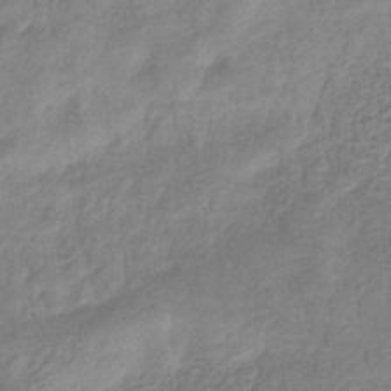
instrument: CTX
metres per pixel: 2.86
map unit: eHb
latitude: -32.0283
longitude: 74.8030
